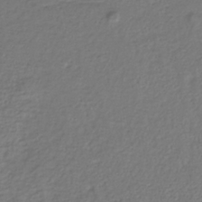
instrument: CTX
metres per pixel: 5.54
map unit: Hve
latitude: -32.8219
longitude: 91.2187
